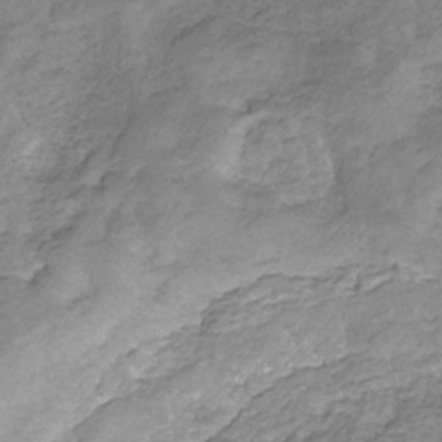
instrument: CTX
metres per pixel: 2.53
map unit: eHb
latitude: -30.9541
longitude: 68.7841
